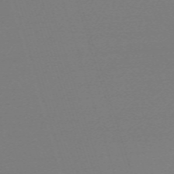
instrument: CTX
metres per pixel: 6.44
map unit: eHh
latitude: -62.8030
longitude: 52.6140
